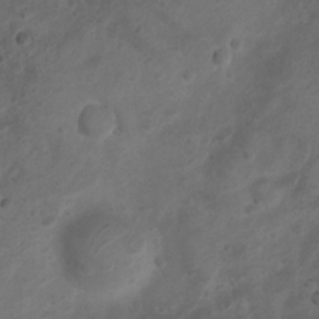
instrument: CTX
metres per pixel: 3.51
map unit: Nhu
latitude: 6.6490
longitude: -22.5357
